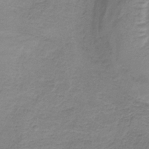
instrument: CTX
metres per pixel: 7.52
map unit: HNb
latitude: -35.0675
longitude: 53.1998
